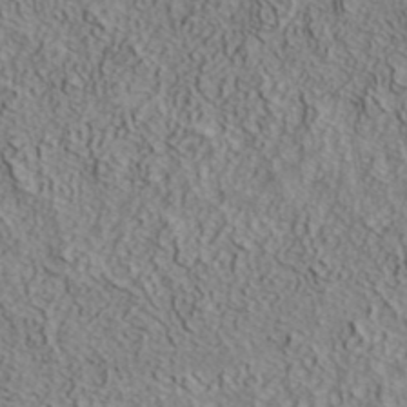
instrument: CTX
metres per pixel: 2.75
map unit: ANa
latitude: 38.8947
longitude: 22.4440
